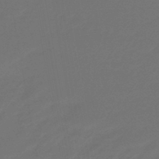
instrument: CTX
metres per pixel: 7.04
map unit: eHb
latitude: -47.5588
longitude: 88.4251
